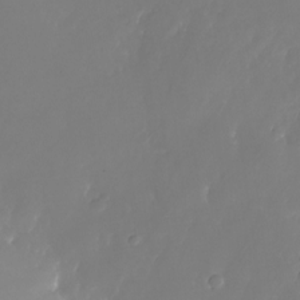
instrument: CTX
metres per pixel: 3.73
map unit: Nhu
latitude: -25.5210
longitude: -71.4615
